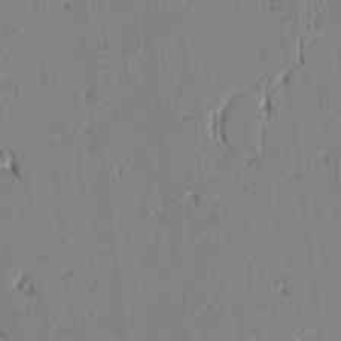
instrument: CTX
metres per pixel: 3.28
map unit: lAvf
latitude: 2.0255
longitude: -106.9703
